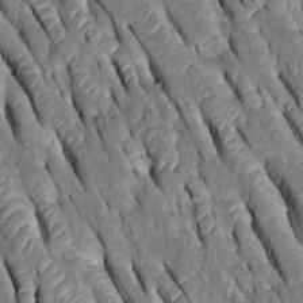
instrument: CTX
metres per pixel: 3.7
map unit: Htu
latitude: -0.2740
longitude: 148.3685
